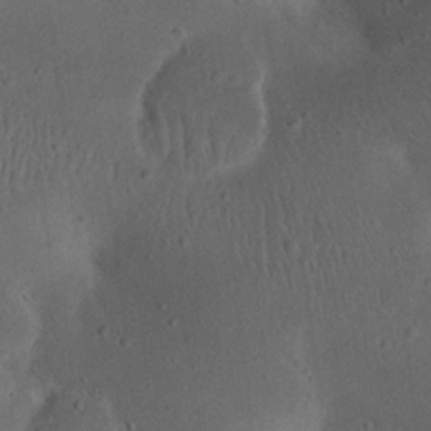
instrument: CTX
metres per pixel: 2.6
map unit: eHh
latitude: 23.0458
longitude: -70.2522
